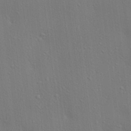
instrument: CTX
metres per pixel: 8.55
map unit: lAa
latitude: 17.8772
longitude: -139.1025
